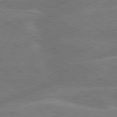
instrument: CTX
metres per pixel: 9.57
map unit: lApd
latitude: 79.9339
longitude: -132.8002
